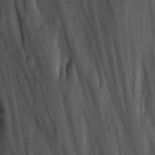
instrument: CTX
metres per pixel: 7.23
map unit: eHh
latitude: -5.8989
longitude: -78.1767
